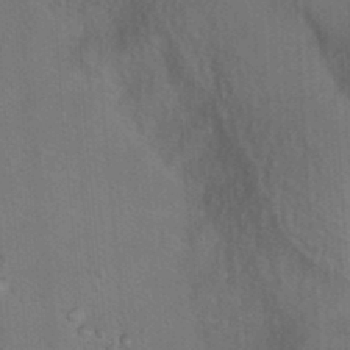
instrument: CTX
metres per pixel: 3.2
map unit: Hto
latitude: 12.2901
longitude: -36.1578
